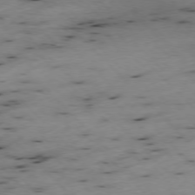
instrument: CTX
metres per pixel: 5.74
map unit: Ap
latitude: -77.1620
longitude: -60.2900
